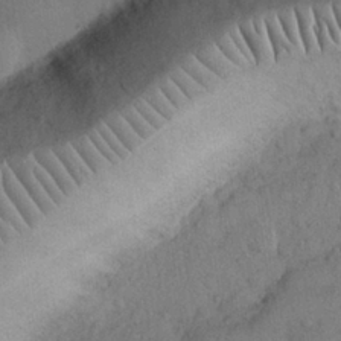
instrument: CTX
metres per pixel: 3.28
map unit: Nhu
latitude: 27.1781
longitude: -68.9136
